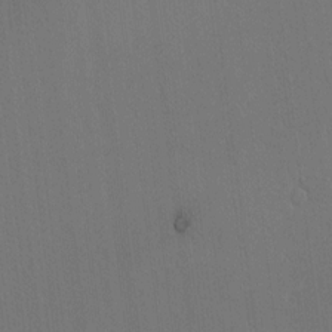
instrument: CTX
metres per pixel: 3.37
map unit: lAvf
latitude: 8.3467
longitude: 168.6896
